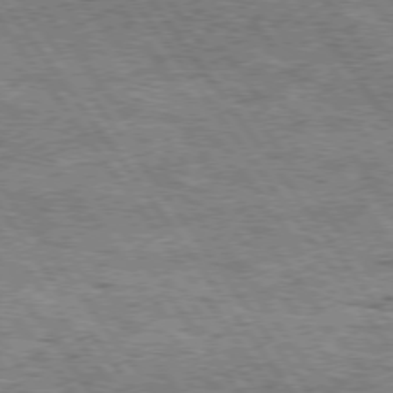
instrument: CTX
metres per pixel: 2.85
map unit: Hpe
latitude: 75.1592
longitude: -155.7261
